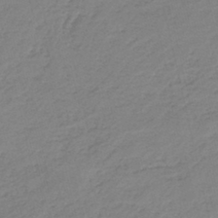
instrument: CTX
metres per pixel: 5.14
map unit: HNb
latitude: -41.8044
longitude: 50.1984
